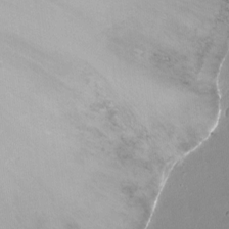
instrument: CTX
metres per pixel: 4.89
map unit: Nhu
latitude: -8.8030
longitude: -42.0822
